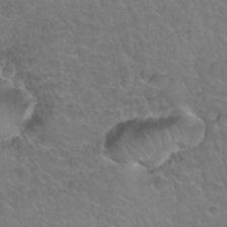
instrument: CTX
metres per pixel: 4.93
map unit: Hto
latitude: 34.1766
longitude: -46.9514
